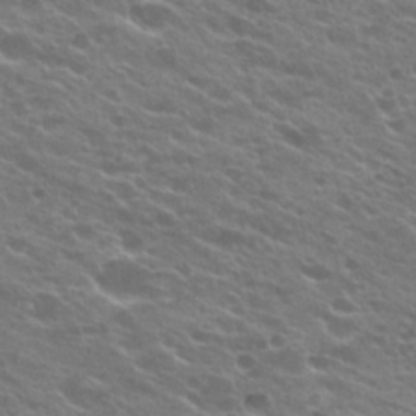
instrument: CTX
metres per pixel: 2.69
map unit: Hto
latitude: 23.7638
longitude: -37.4616
